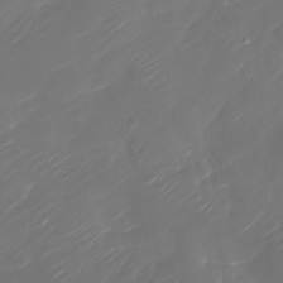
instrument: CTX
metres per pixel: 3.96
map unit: Nhu
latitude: -30.0850
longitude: -71.6127
